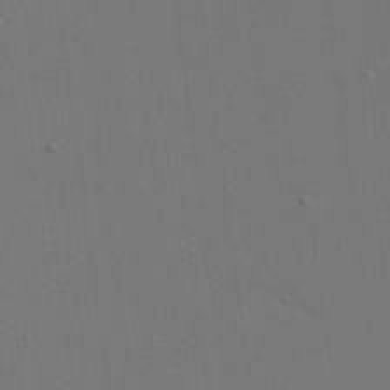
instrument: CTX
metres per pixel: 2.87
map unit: eHh
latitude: 18.5545
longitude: -69.4238
